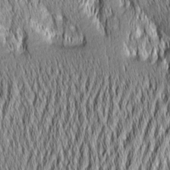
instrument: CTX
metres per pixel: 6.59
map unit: Aa
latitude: 6.4412
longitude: -129.4426
